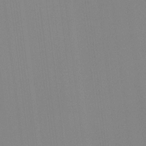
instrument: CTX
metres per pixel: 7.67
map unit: Hto
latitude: -11.5399
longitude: -38.2900
